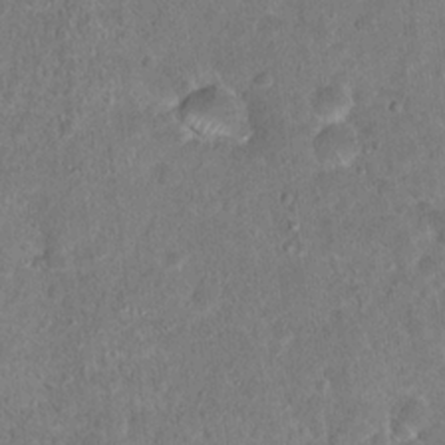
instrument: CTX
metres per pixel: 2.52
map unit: Hto
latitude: 17.7261
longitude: -40.0444
